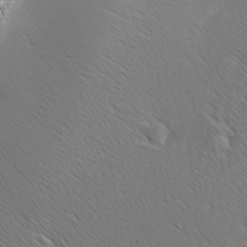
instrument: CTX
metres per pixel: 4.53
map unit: Ave
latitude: 8.5168
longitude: -105.8962
